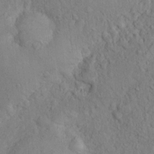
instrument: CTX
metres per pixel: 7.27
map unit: Nhu
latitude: 16.0444
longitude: -30.9136
